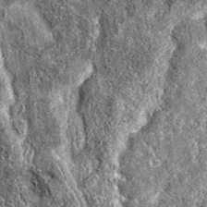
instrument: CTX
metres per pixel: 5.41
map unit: eAb
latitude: 36.8191
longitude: 106.1795
